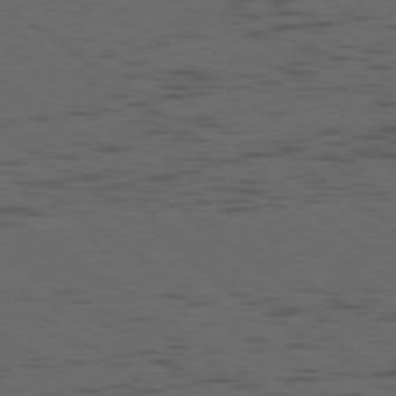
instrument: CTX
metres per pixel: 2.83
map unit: Ap
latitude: -79.7477
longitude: -99.8394
